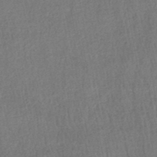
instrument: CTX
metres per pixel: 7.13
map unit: HNhu
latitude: -48.2362
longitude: 101.4265
